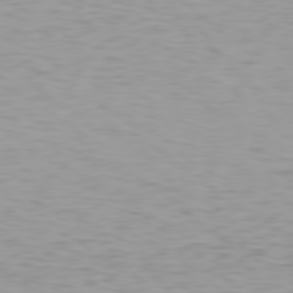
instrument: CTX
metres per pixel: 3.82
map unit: Hpe
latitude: 78.5924
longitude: -167.4615
